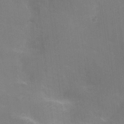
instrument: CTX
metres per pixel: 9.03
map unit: Nhu
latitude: -13.4455
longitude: -40.1955
